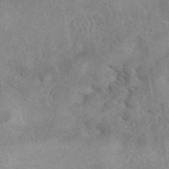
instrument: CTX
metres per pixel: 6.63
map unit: eAb
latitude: 40.8757
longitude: 104.4062
